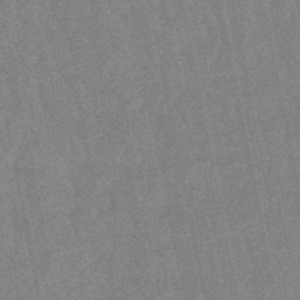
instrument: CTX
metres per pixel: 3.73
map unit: lHb
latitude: -48.3307
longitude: 79.2187
